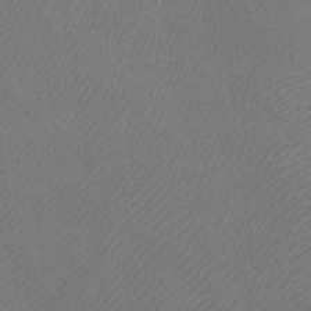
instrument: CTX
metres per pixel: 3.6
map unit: Ht
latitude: -9.6722
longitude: -33.5938
